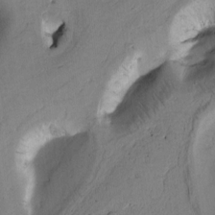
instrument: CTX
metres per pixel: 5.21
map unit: Htu
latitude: -2.8030
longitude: 169.6910
